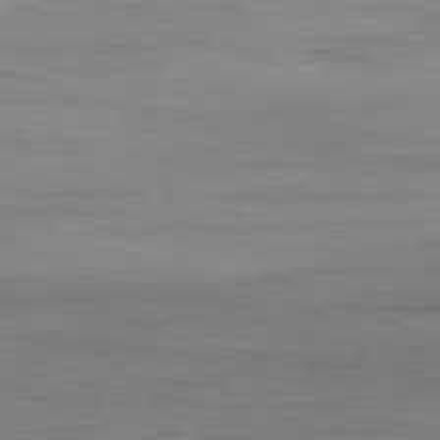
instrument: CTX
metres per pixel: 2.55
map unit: Ap
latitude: -81.1431
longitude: -80.9703
